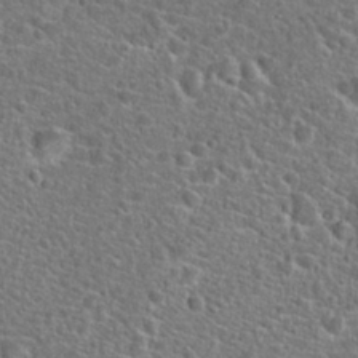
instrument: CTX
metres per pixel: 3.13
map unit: Hto
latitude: 24.0633
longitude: -48.1767
